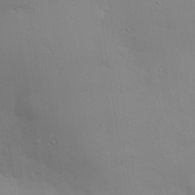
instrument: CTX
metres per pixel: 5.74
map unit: eHh
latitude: 30.3845
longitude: -82.2711
